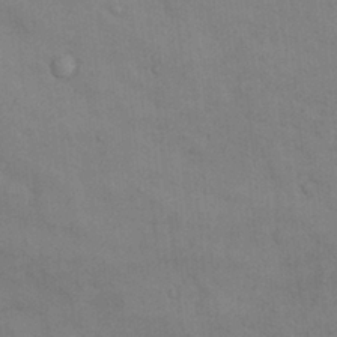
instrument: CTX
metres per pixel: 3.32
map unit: Nhu
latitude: 7.2726
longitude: -24.1011
